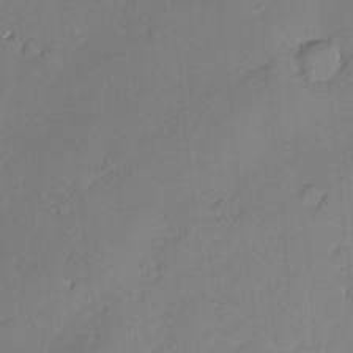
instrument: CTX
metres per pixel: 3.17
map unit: Nve
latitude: -8.1984
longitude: 175.2375
